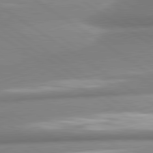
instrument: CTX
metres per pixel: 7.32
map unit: lApd
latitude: 80.8569
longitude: -177.5182
